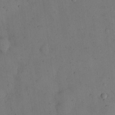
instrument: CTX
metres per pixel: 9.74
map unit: eHh
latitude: 12.9703
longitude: -62.0255
